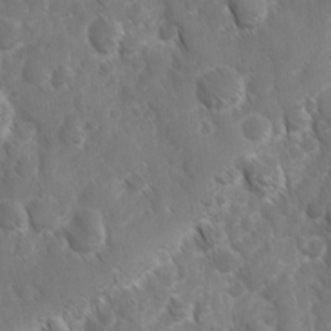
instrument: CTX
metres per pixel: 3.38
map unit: Ave
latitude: -10.5385
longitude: -119.3104
